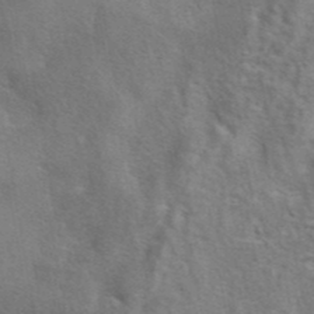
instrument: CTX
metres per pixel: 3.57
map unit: eAb
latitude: 41.1403
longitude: 105.7477
